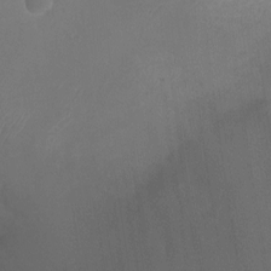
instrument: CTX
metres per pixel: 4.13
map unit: Ht
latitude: -1.8612
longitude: -17.4049
